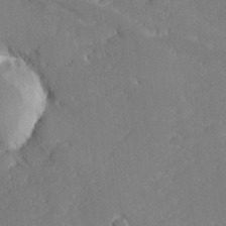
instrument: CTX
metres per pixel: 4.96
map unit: lHvf
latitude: 26.7813
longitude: 142.9730
